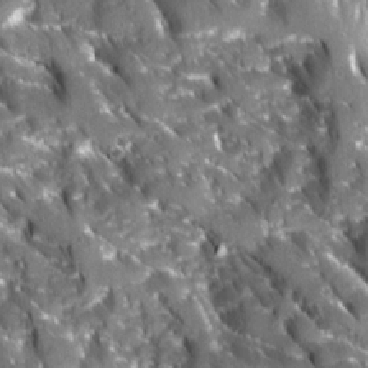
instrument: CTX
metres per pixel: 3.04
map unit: Ave
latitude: 16.1767
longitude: -131.4049
